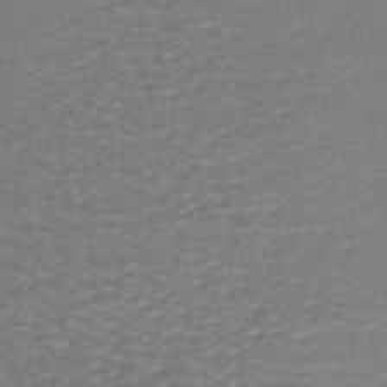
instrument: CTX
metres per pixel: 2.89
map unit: lHb
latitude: -42.1227
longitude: 58.9163
